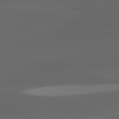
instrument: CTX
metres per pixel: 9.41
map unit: lApd
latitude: 82.7813
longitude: -135.3103
